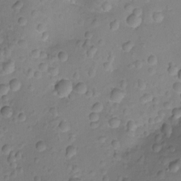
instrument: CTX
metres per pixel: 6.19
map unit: Ht
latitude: -7.9745
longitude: -21.2537
